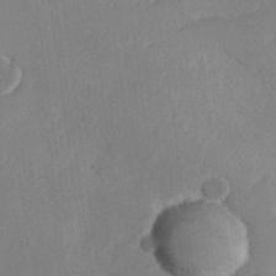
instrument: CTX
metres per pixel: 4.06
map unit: Hve
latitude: 24.1955
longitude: 145.1053
